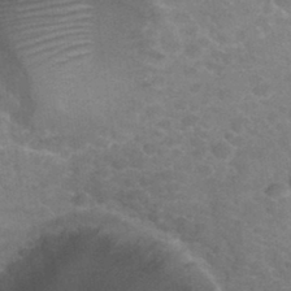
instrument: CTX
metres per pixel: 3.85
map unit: Hto
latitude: 34.6490
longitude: -49.5749
